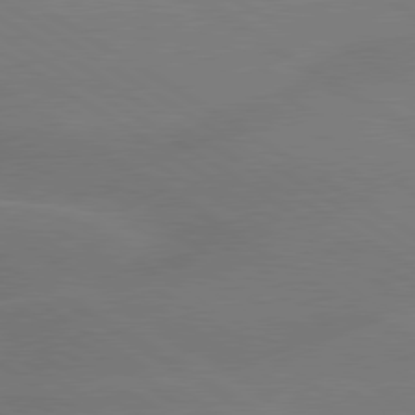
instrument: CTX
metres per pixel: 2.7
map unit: lApd
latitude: 79.8961
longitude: -141.9717
